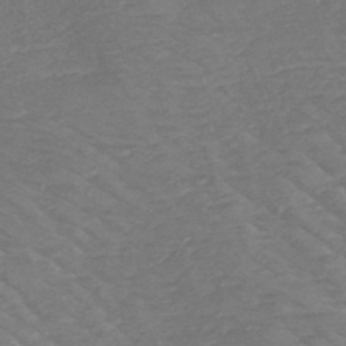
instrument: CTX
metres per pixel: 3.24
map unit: HNb
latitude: -49.7289
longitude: -47.4049
